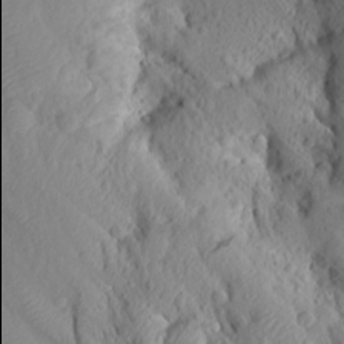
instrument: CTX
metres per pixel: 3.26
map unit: Aa
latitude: 15.3104
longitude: -145.9906
